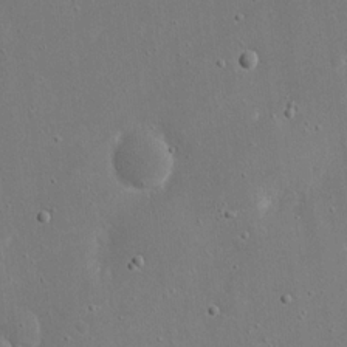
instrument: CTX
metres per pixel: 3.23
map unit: eHh
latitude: 17.7639
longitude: -70.9325
